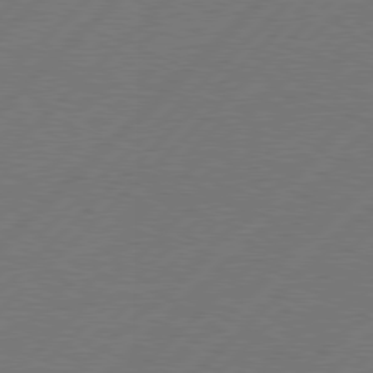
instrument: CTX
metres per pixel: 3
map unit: lApd
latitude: 77.6882
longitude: -59.0270
